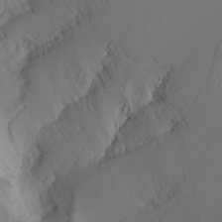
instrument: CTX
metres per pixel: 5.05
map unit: Nhu
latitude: -5.7666
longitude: -91.2915
